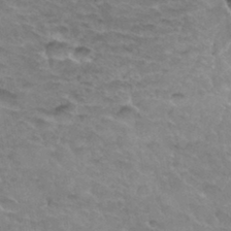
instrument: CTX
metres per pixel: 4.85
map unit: Hto
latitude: 33.7450
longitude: -46.8569
